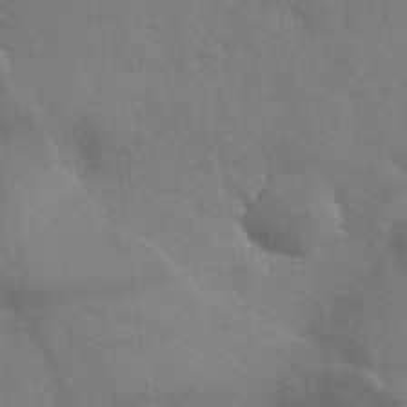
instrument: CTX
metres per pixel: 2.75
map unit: Nhu
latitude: 28.1011
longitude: -62.3468
